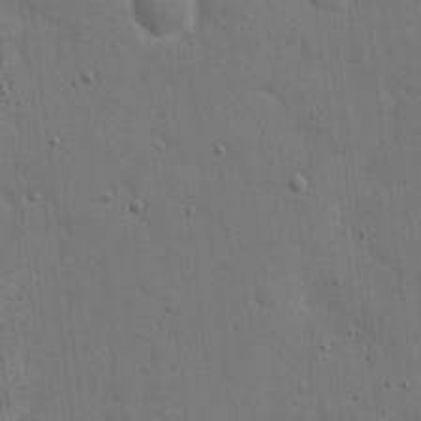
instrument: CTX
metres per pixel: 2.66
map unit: eHh
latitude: 7.2537
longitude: -67.7071
